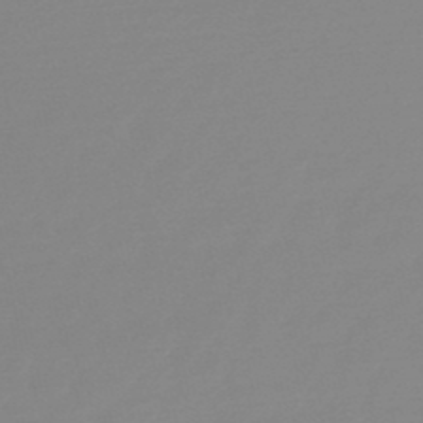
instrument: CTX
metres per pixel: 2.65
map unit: lHb
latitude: -48.4062
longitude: 66.6896
